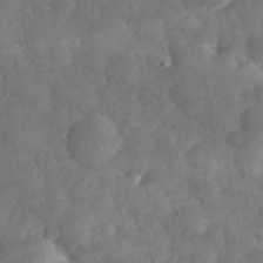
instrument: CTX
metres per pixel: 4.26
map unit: eHh
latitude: 34.3089
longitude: -68.9325
